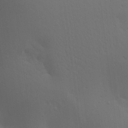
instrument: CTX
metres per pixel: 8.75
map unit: lAa
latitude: 20.4223
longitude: -138.6113
